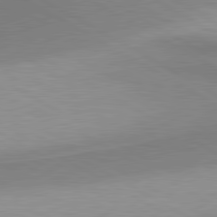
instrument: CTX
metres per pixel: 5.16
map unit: lApd
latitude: 80.7624
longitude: 159.0297
